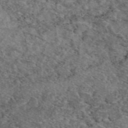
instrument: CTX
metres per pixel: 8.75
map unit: eAb
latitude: 49.4048
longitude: 111.8989
